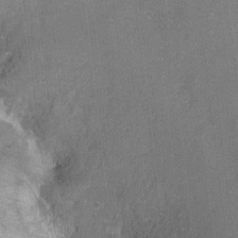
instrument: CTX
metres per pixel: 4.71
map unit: Ht
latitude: -5.6155
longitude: -35.9906
